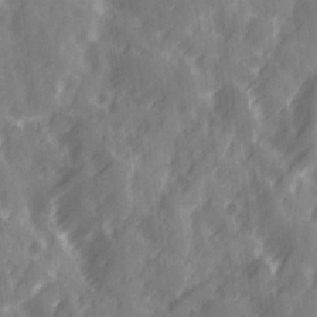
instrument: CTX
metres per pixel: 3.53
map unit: Ave
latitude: 19.5749
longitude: -131.8962
